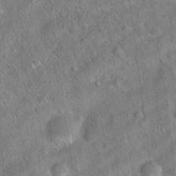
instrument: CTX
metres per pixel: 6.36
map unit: Hto
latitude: 20.1767
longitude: -52.9514
